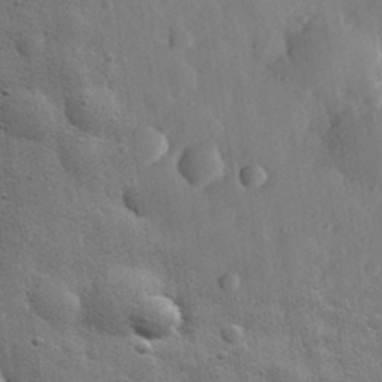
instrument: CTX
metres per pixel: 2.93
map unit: eHh
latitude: 31.9151
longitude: -78.5357
